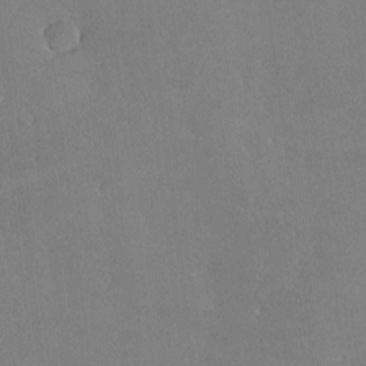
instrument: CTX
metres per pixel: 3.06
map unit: lHvf
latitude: -9.4832
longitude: -100.6302
